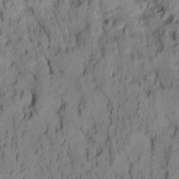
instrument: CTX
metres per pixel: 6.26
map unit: Aa
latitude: 7.4426
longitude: -127.9717
